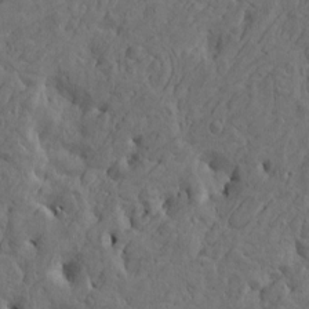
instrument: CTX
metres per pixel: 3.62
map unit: Htu
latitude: -5.3509
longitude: -177.7638
